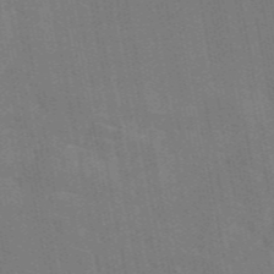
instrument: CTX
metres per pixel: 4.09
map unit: eAb
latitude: 46.6113
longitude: 121.9178
